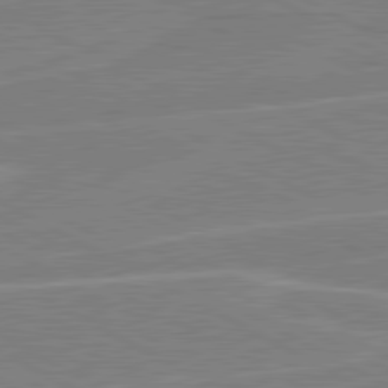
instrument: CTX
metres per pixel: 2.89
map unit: lApd
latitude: 80.8002
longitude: 121.7099
